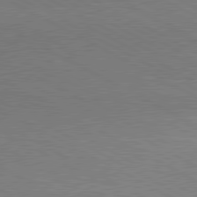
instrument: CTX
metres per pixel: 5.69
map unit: lApd
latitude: 80.4412
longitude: 165.2943
